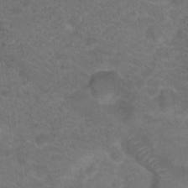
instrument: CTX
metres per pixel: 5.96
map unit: Hto
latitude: 19.4804
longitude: -39.1214
